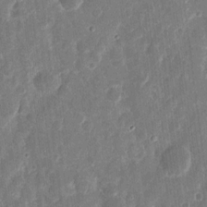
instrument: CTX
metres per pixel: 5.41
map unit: eHh
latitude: 11.1403
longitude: -72.7625
